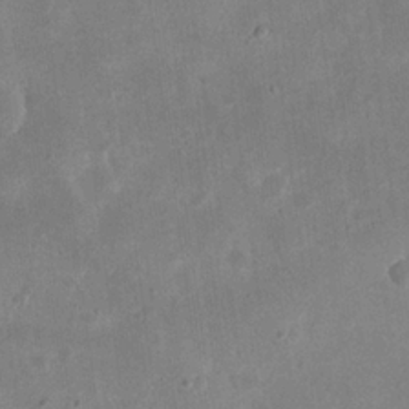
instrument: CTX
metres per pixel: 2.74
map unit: eHh
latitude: 20.8569
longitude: -69.2537
